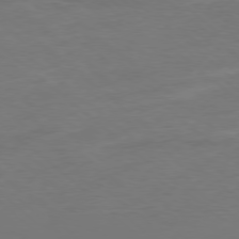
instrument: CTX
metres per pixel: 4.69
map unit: Hpe
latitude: -78.3684
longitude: -20.1200
